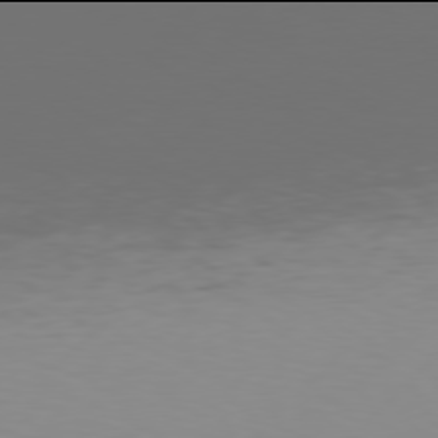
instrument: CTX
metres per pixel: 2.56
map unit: Hpe
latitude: 77.9906
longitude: -139.5560
